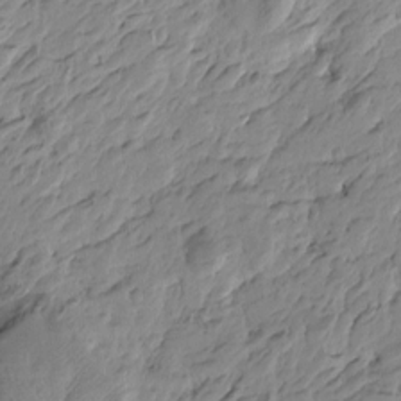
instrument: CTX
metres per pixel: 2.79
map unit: Htu
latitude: -4.3873
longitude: -178.4223
